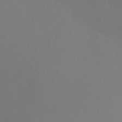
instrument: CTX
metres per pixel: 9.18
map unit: Ht
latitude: -4.1983
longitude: -26.1389
